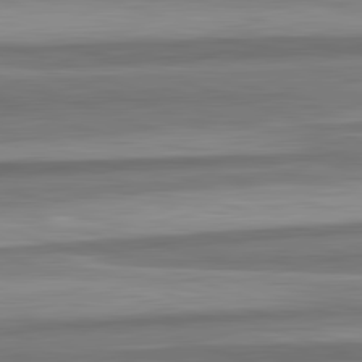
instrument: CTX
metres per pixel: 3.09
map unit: lApd
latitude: 82.6679
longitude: 179.7477
